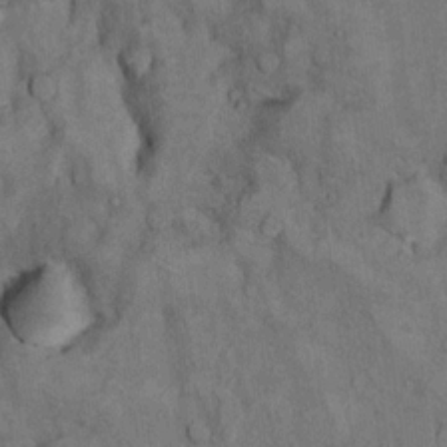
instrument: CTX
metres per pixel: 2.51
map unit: Ht
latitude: 12.1767
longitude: -32.7057
